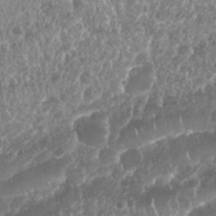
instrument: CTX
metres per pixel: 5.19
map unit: Nhu
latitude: 25.4804
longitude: -61.1214
